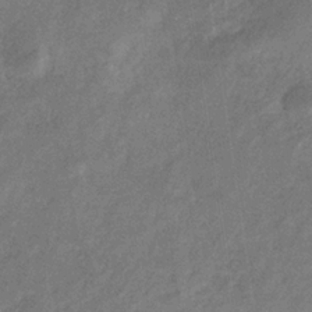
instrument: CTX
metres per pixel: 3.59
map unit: eHb
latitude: -34.2362
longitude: 74.4818
